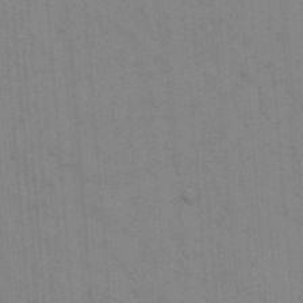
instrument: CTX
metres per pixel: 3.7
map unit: eHh
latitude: 18.2900
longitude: -63.8206
